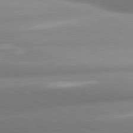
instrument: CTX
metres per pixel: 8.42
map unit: lApd
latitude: 80.3467
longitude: -159.6883
